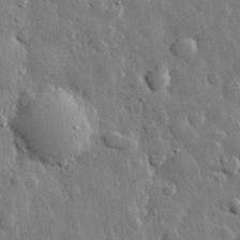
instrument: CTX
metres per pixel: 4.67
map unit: eHh
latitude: 29.0836
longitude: -79.8395
